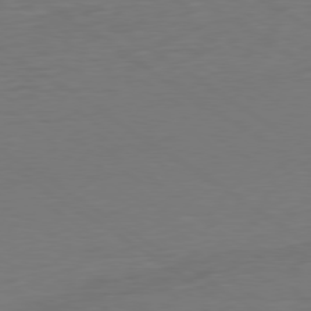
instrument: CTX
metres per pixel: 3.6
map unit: Ap
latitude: -79.8422
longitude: -59.3671
